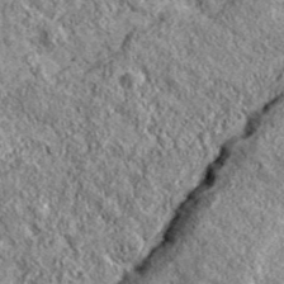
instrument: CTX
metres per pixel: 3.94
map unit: eHh
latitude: 43.2915
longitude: -89.7072
